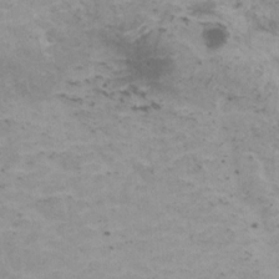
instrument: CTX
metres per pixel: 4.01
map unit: HNhu
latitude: 1.0080
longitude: 2.9163
